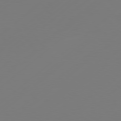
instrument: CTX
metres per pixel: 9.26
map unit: Hpe
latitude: 77.1214
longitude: -130.4601
